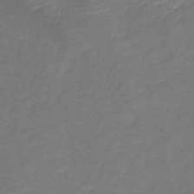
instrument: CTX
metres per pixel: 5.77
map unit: lHb
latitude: -39.4455
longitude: 73.8233
